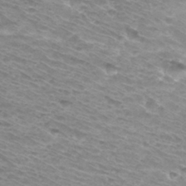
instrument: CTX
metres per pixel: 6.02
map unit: Hto
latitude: 33.1214
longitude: -41.3859
